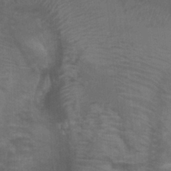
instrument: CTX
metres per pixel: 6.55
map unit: Ht
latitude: -0.7841
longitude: -17.0647
